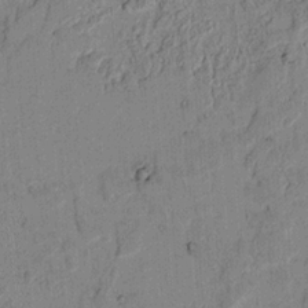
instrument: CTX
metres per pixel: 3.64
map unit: lAvf
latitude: 6.4601
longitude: 168.8974
